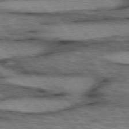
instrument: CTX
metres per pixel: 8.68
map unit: lApd
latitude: 75.6883
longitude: -49.1592
